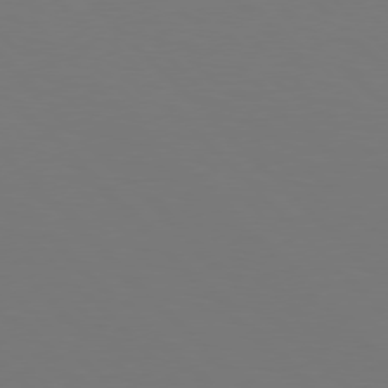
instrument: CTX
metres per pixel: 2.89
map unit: Hpe
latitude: 77.2537
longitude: -167.6505
